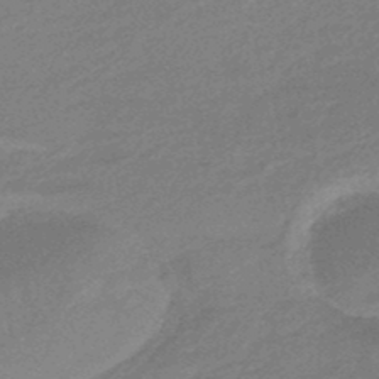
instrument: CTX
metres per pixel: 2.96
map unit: HNhu
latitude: -47.2187
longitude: 89.6155
